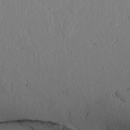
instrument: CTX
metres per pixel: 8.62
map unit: lAvf
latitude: 7.3293
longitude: 169.0675
